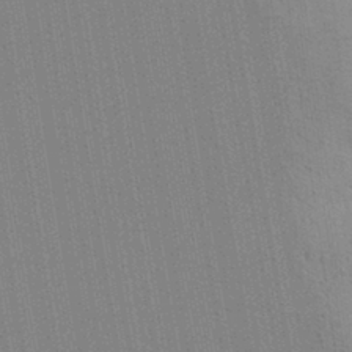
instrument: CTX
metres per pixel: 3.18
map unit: Aa
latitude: 28.8002
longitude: -147.4049
